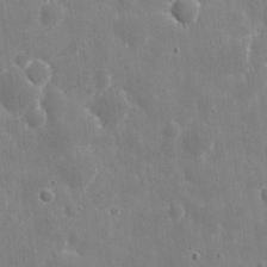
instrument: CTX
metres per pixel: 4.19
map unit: eHh
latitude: 9.8961
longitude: -70.1578
